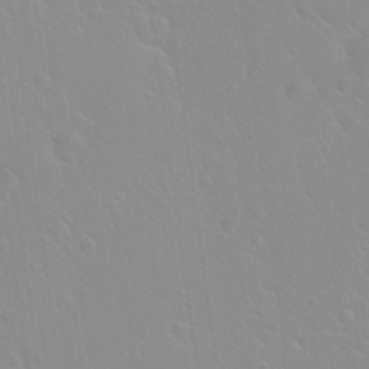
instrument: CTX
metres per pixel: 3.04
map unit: Hto
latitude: 20.4034
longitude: -33.3860
